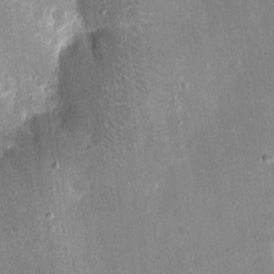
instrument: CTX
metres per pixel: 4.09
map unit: eHh
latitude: 17.7828
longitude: -70.6679
